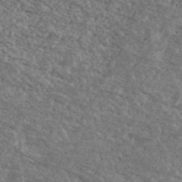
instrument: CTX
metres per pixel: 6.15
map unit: Ave
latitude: 40.8946
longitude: -108.5356
